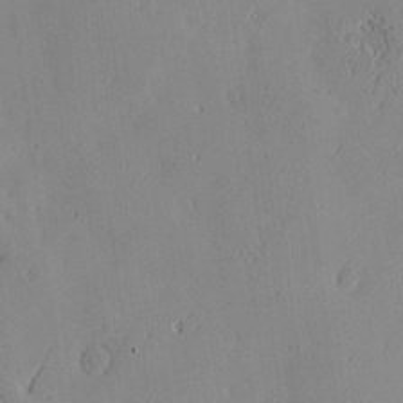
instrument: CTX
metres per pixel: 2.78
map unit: Nve
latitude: -8.6896
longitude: 173.5021
